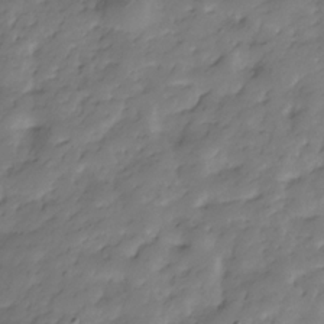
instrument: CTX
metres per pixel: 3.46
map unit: Hve
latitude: -30.9730
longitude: 90.3684
